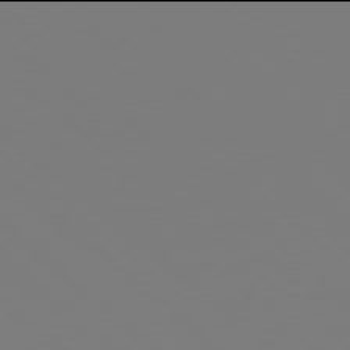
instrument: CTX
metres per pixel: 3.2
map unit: Hpe
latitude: 77.9906
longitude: -174.5546
